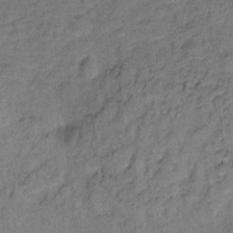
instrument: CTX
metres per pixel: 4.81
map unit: Ht
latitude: 8.2523
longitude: -37.9339
